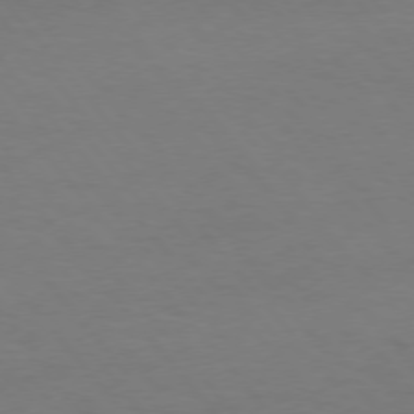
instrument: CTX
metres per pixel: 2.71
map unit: Hpe
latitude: 75.0081
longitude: -132.1767
